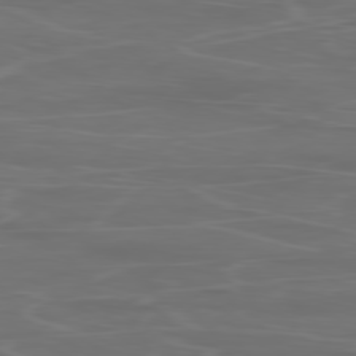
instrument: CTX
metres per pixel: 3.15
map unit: Ap
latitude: -80.1984
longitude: -71.3104
